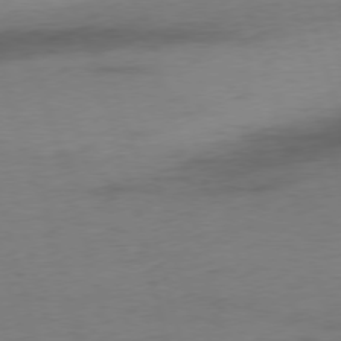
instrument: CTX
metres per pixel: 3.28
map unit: Ap
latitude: -76.3306
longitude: -73.1970
